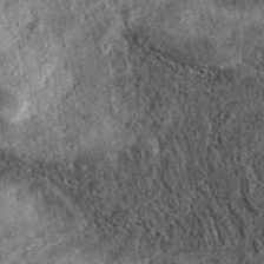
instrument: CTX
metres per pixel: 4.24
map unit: eAb
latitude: 37.8772
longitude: 109.0297
